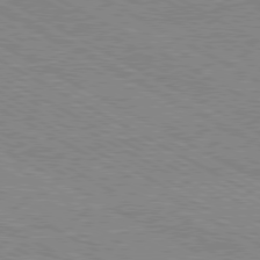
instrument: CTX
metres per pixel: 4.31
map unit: Hpe
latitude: -81.0109
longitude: 11.9367
